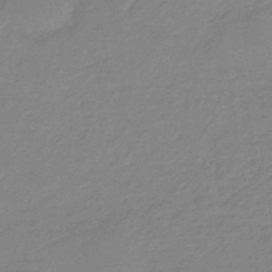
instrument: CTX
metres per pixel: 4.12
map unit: eHb
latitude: -44.5763
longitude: 86.3495
